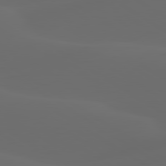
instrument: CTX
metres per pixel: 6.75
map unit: lApd
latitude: 80.1767
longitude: -90.9892
